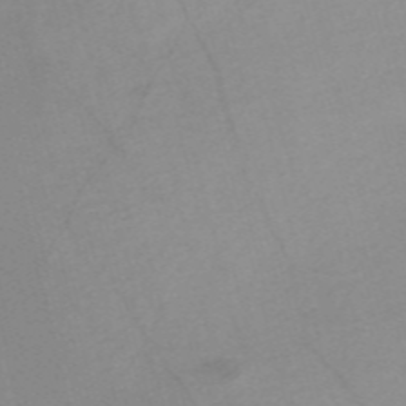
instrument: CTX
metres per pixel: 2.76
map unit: Nve
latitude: -57.4832
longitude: 61.0486
